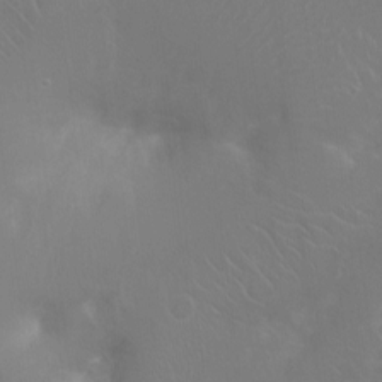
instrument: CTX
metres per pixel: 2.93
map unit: Ht
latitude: -14.7464
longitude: -40.6490
